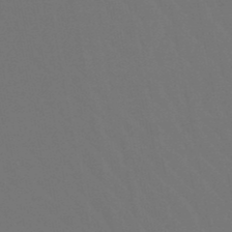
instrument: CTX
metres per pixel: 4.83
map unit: lHb
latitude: -47.9367
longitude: 75.0298
